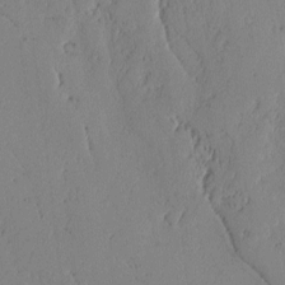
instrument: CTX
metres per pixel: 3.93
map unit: lAvf
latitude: -2.1605
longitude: -106.3656
